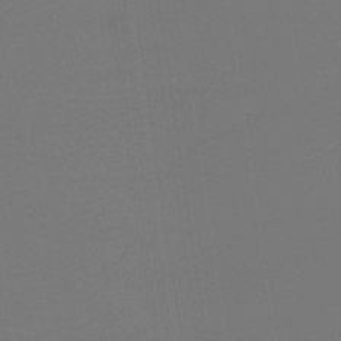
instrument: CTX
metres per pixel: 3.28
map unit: HNb
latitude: -37.5399
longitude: 54.6897
